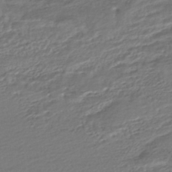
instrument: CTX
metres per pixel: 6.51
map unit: HNhu
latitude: -45.9178
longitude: 101.4454
